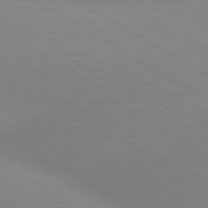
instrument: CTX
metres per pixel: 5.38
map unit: lApd
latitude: 80.1578
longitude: -152.5924
